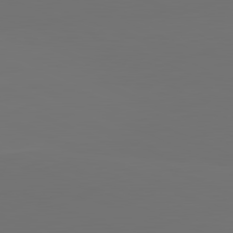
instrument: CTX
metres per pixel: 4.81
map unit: lApd
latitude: 81.6883
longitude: 147.4454
